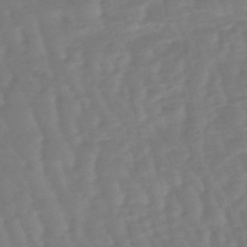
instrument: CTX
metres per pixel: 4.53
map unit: eHb
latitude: -49.5588
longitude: 76.8786
